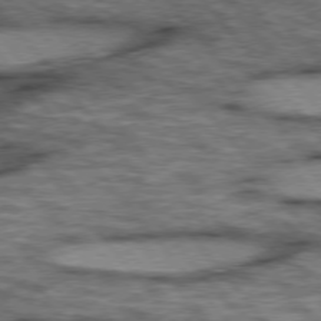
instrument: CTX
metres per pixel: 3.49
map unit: lApd
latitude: 75.6505
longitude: -49.1025
